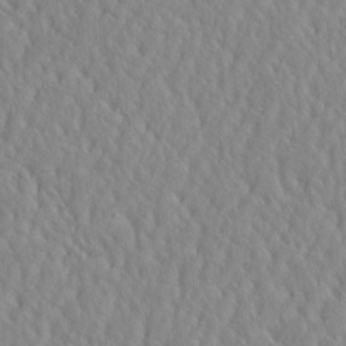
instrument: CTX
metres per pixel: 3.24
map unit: eHh
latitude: -4.1039
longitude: 14.8786
